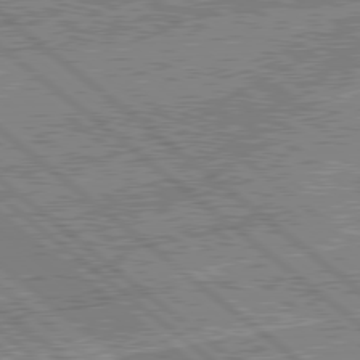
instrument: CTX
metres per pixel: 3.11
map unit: Hpe
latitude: 78.8380
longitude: -143.6316
